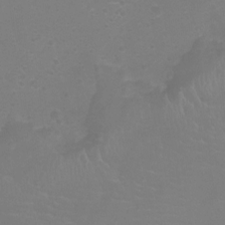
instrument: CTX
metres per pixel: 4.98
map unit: Ht
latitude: -7.5210
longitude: -20.9325
